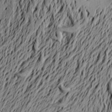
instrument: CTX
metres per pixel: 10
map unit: Aa
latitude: 20.9325
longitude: -149.8961
